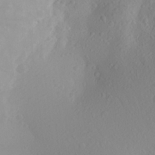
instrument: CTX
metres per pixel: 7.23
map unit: Aa
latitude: 26.6869
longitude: -146.7247
